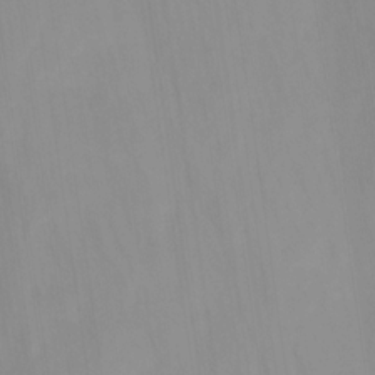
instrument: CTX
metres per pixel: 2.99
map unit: HNhu
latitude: -27.4454
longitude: 73.0864
